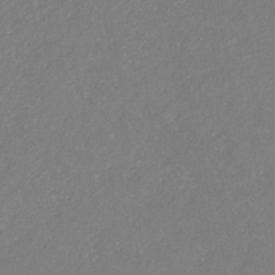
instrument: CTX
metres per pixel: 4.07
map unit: eHb
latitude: -31.1431
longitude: 68.1038
